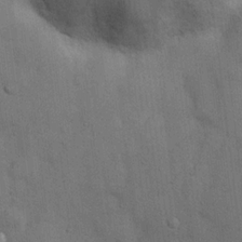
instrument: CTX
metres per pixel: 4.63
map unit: Hve
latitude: 19.4993
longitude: 151.1998
